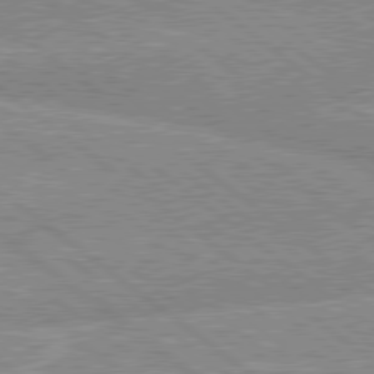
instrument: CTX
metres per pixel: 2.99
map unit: lApd
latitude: 79.1214
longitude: -156.2522
